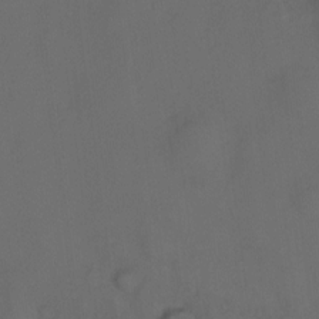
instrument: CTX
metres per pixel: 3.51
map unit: Ht
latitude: -11.3699
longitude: -27.5938
